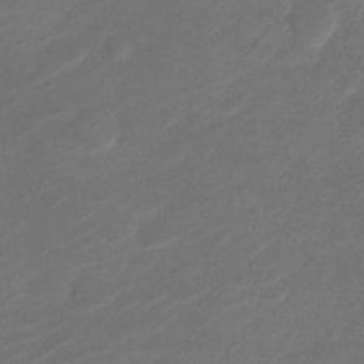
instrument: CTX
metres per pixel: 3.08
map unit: Ht
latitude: 1.3481
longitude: -34.7435
